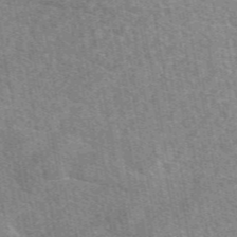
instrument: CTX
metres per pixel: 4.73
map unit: eAb
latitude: 49.7072
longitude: 120.2361
